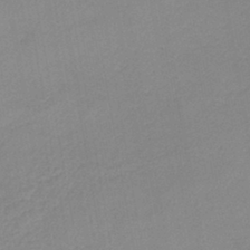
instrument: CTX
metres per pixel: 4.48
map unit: lHb
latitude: -41.6722
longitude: 73.8611
